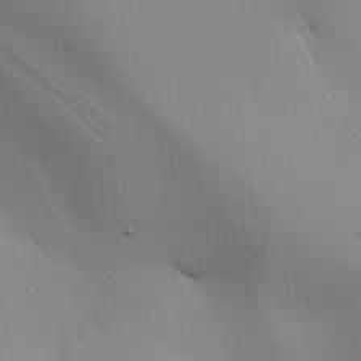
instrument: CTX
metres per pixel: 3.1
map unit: lAa
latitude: 5.8772
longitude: -113.0458
